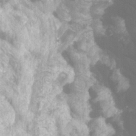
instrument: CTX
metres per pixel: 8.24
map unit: Ht
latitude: -4.6518
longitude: -63.0837
